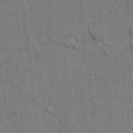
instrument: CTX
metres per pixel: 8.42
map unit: eHh
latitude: 10.8002
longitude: -66.4412
